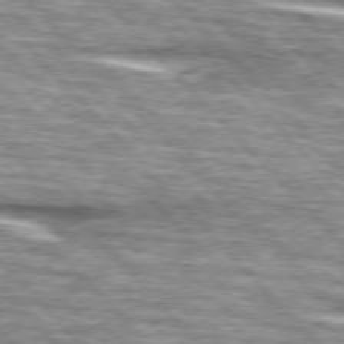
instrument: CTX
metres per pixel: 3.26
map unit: lApd
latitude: 76.3656
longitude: -83.2348
